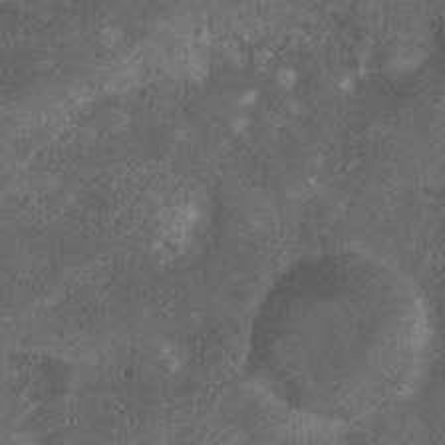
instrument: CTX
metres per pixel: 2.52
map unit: Nhu
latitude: 6.6301
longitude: -21.0080
